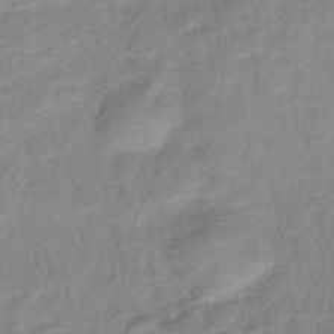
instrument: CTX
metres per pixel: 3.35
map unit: eHb
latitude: -40.3117
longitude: 80.6708
